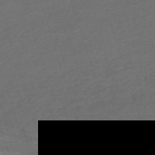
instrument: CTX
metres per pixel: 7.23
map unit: eHh
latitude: -62.9730
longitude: 54.1039
